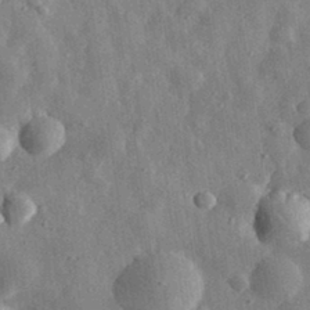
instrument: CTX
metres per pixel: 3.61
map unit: eHh
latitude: 32.2334
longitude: -78.6302
